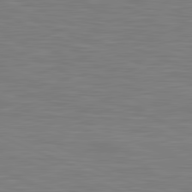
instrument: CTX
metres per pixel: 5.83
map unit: lApd
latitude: 81.6883
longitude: -171.1025
